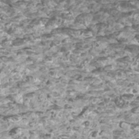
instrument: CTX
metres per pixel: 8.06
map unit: Htu
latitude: 3.4615
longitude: -20.9136
